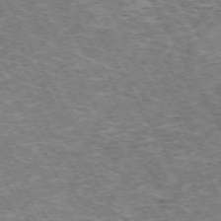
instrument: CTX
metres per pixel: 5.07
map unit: Hpe
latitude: -72.1228
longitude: 12.1606
